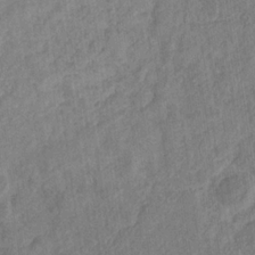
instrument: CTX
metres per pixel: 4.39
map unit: eHb
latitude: -30.1983
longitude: 69.0297
